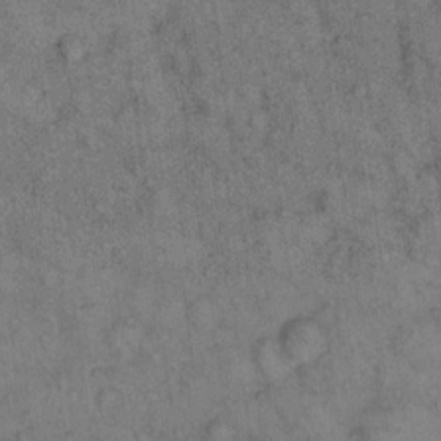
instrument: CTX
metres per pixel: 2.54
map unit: eHh
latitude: 15.9339
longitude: -64.3656
